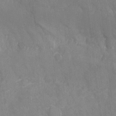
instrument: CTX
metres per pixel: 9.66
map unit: Nhu
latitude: -25.1998
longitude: -56.8191
